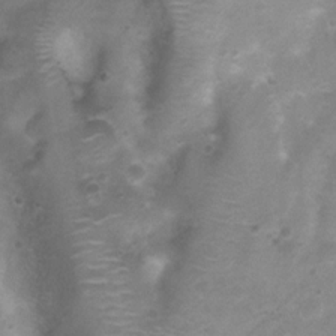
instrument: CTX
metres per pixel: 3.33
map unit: Nhu
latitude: 3.6694
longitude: -25.0269
